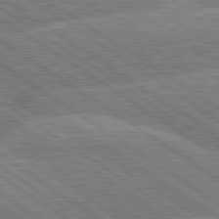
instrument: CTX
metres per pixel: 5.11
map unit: lApd
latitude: 79.8206
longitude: -157.4237
